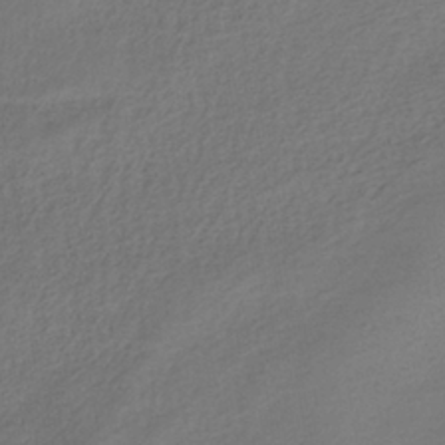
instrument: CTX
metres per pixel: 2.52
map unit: lHb
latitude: -38.6708
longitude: 71.0109
